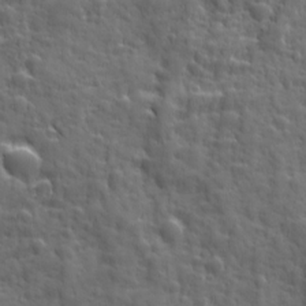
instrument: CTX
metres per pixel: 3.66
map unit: Ave
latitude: 18.9891
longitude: -132.4412
